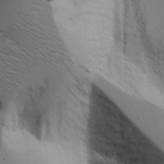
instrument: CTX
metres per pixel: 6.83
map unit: Aa
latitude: 18.5545
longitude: -125.8583
